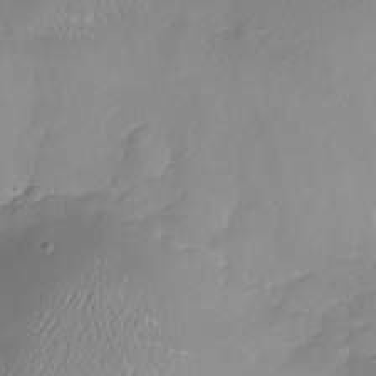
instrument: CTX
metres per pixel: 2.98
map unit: Nhu
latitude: -18.5196
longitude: -57.2536
